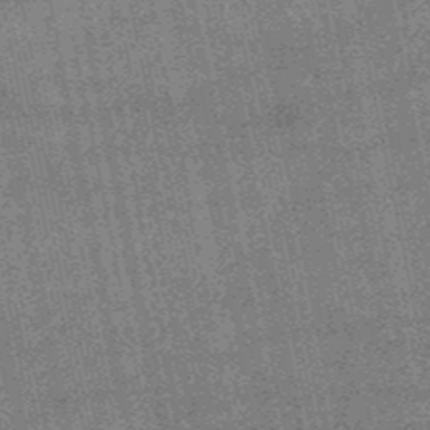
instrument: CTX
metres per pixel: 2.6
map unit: HNb
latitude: -52.0094
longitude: -42.2901
